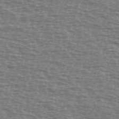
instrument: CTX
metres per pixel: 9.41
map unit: Ave
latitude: 38.4601
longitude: -113.1781
